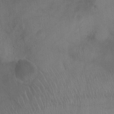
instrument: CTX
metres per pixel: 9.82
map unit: Ht
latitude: -4.2928
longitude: -16.7813
